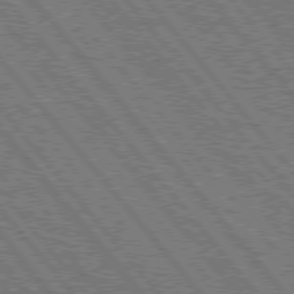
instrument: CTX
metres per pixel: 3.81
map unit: Hpe
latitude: 76.3089
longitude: -149.6316
